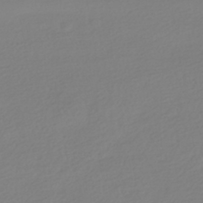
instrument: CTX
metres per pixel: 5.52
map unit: HNhu
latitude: -40.9353
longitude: 96.7274
